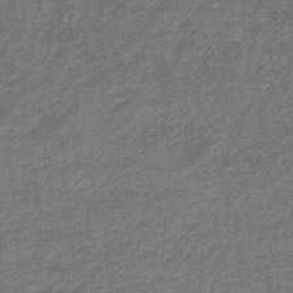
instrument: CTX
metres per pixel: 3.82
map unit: HNb
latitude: -43.1620
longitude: 49.8801
